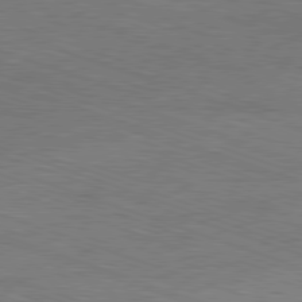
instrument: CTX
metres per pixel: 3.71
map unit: Ap
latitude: -81.6155
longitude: -73.2726
